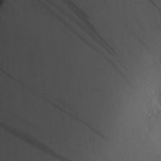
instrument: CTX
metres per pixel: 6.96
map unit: Htu
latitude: -5.1431
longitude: 174.2361
